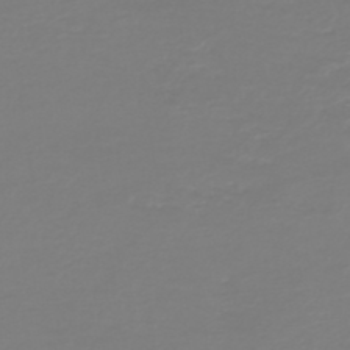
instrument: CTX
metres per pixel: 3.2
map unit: HNb
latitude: -46.1039
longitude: 54.1417
